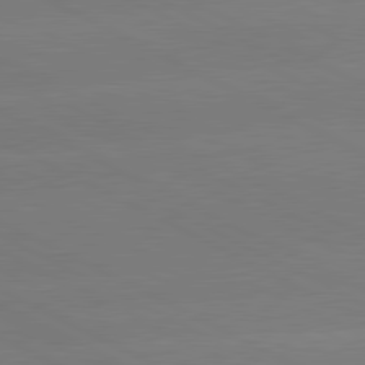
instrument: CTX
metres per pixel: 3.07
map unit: lApd
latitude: 81.0080
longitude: -154.0633
